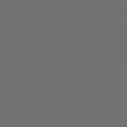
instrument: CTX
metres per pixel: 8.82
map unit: Ap
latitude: -78.2739
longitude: -97.3482
